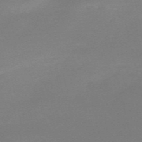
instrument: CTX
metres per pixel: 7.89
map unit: HNb
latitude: -55.8989
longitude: -40.8002
